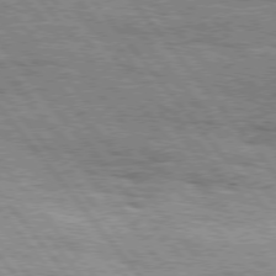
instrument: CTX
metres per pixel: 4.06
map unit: Hpe
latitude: 75.7450
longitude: -153.0459
